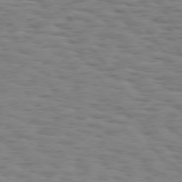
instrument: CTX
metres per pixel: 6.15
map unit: Hpe
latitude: 74.1011
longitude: -133.4238
